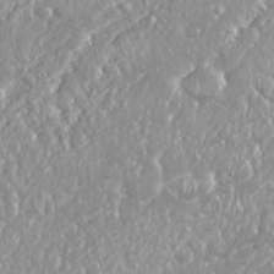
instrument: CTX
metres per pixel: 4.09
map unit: Nhu
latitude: 26.4790
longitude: -61.0458
